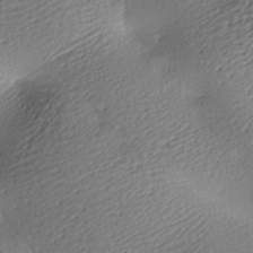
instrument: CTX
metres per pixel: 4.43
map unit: lAa
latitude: -9.1620
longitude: -127.1214
